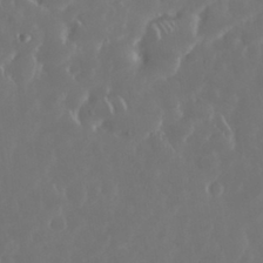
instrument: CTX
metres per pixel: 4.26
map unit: Nhu
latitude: 30.3657
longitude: -59.6883
